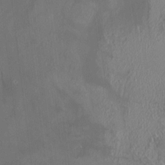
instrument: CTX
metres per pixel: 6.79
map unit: HNhu
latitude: 5.1025
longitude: 12.9920
